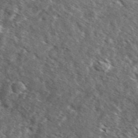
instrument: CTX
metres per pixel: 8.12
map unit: Ave
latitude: 37.8395
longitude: -110.2334
